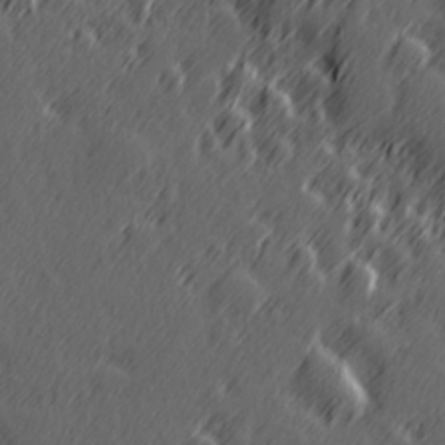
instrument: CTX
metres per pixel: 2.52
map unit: Hve
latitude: 26.5546
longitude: 145.7667
